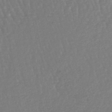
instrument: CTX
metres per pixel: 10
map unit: lHb
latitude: -44.8408
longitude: 77.8044
